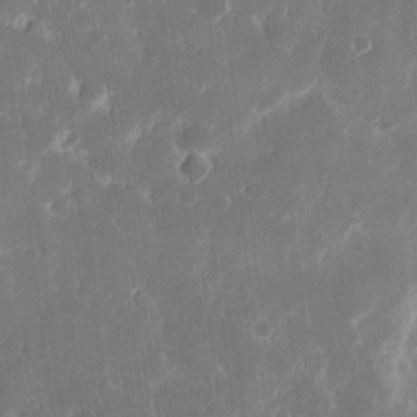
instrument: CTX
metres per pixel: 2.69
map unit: eHh
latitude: 11.4804
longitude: -71.7638
